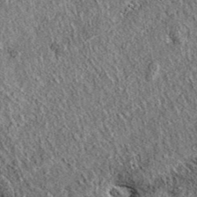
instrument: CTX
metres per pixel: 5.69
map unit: eAb
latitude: 36.8380
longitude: 109.5588
